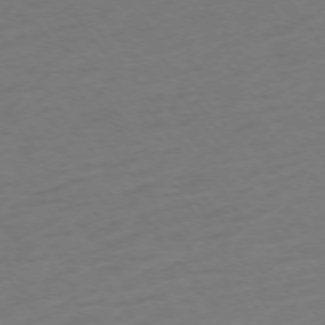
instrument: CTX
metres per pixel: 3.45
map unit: Ap
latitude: -75.0109
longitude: -67.5938
